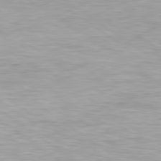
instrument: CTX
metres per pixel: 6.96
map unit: Hpe
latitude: 79.3293
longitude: -129.7827
